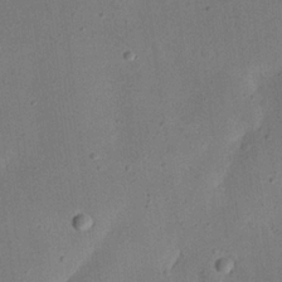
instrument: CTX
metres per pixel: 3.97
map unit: eHh
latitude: 24.5545
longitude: -68.5735
